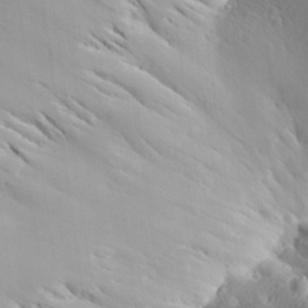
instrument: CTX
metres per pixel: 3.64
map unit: Aa
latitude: 27.8017
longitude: -144.8380
